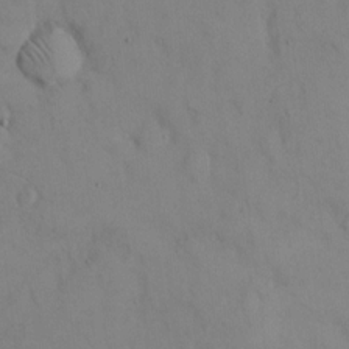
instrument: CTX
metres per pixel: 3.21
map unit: eHh
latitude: 13.4616
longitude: -61.8205
